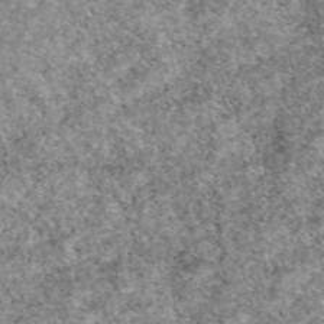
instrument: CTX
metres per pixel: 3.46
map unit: eAb
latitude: 49.5560
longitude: 107.8423
